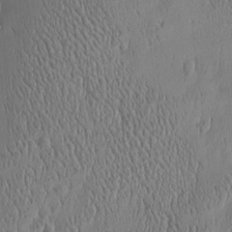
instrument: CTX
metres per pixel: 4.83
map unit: Htu
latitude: -5.1242
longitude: 174.8596
